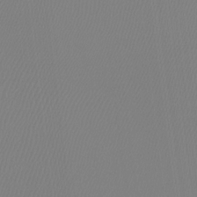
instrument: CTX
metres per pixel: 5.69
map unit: Htu
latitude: -12.9353
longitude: -48.5168
